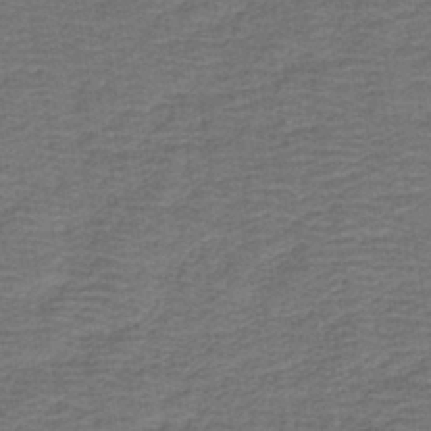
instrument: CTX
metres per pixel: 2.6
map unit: HNb
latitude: -42.9163
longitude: 50.8597
